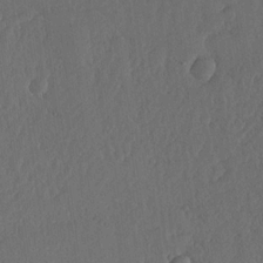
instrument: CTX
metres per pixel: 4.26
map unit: lHvf
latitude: 18.8758
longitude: -115.3859
